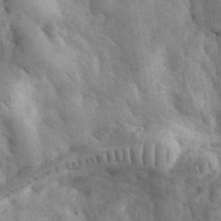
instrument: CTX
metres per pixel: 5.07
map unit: eHh
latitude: 35.4237
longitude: -68.5546
